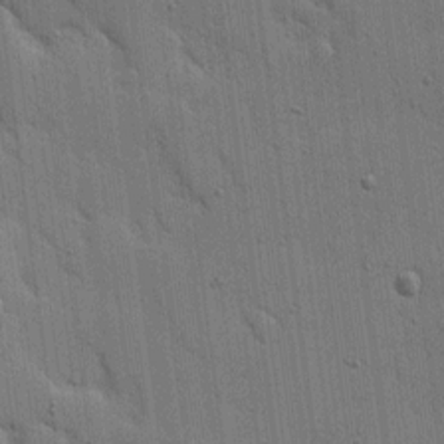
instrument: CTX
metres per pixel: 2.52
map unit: Ave
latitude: 11.8772
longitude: -101.0648
